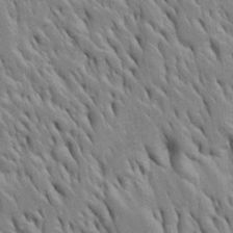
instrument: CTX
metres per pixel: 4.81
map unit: Htu
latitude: -4.2550
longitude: 150.9919
